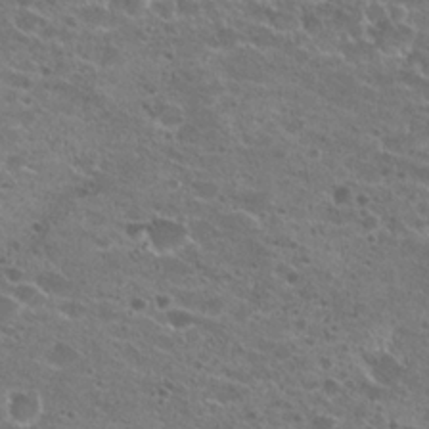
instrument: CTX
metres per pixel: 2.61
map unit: Hto
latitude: 21.9717
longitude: -41.5938
